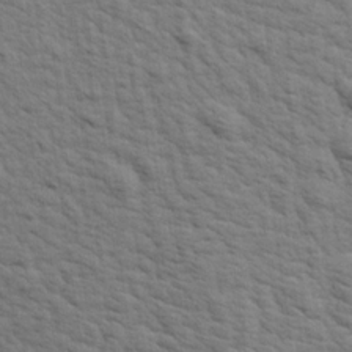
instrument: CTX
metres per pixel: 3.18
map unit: Aa
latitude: 19.3103
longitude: -141.9339
